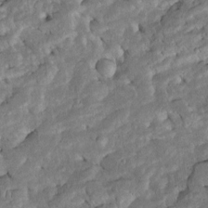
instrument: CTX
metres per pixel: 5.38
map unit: Htu
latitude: -6.4629
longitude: 145.5777
